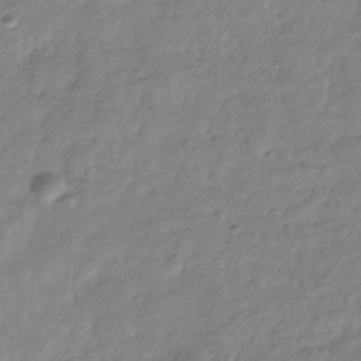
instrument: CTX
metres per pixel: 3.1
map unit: Hve
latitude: -33.0487
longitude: 90.5574
